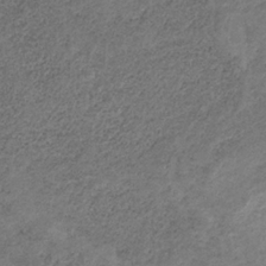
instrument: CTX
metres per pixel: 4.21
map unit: HNb
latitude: -32.3307
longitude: 61.3699
